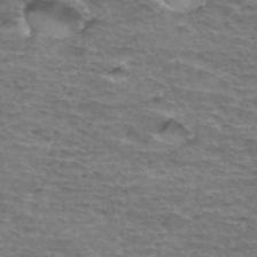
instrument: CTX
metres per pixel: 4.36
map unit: Hto
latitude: 35.5182
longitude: -44.8191
